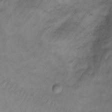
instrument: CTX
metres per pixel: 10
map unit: Hto
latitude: 9.0459
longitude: -34.5356
